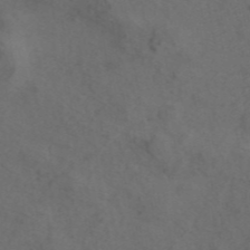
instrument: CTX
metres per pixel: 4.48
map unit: ANa
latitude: 44.1200
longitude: 28.9731
